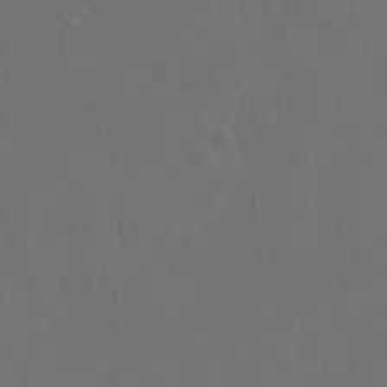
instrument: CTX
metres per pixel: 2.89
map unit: eHh
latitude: 19.1781
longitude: -66.3656
